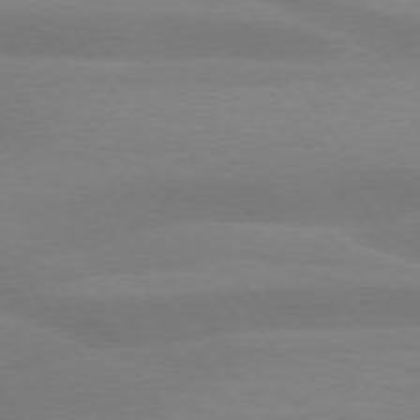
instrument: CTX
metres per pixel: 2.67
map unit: lApd
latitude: 73.8206
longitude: -48.2334
